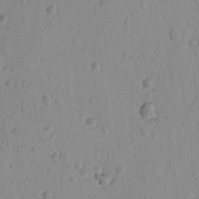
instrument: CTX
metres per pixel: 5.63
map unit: lAvf
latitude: -8.6140
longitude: -119.8961
